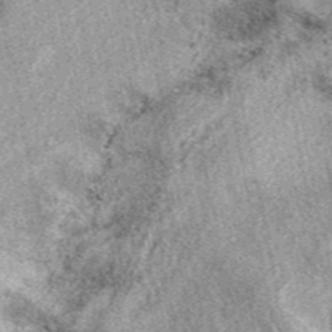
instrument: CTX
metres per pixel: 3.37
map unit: eAb
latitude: 39.7827
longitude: 110.1039
